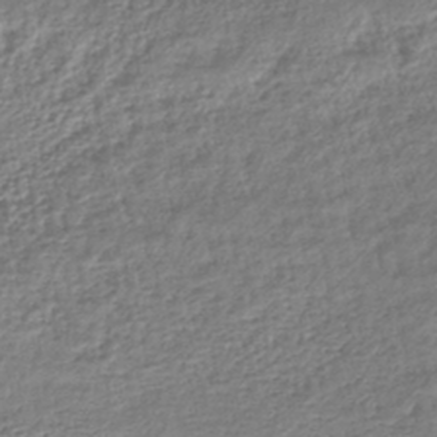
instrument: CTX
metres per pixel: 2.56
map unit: lHb
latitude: -40.3306
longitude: 74.0094
